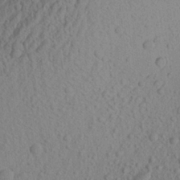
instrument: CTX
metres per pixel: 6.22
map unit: Aa
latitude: 21.9717
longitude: -143.2726
